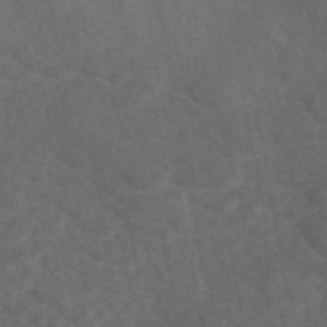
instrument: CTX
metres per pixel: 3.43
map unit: eAb
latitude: 49.7261
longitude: 118.8786
